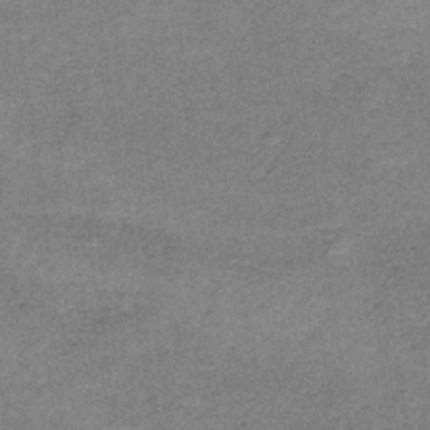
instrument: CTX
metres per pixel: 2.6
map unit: HNb
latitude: -34.3306
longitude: 54.0472
